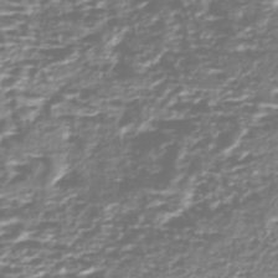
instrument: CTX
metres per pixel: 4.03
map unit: Nhe
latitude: -47.1998
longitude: -171.8961
